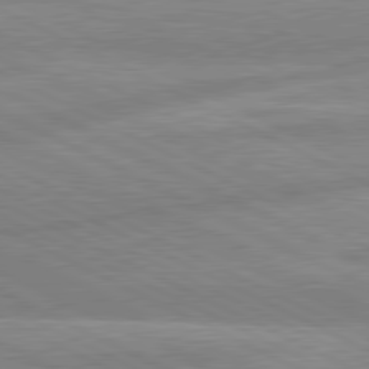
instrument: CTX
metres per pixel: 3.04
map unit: lApd
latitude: 80.7624
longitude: -169.9528
